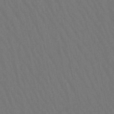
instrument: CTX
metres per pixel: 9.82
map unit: lHb
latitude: -47.7288
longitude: 70.0094
